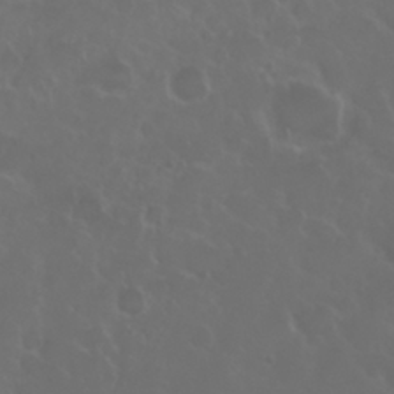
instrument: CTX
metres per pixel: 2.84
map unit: Nhu
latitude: 28.1200
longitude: -61.6505
